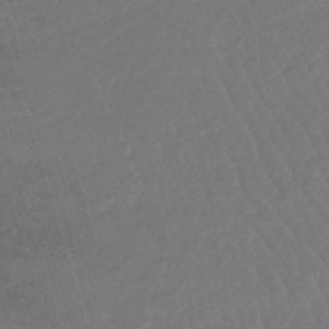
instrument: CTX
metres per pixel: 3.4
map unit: lHb
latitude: -44.5385
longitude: 77.9178
